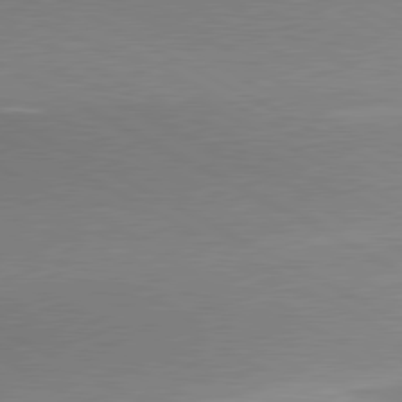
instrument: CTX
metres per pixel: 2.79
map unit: lApd
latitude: 80.3467
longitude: 167.5777
